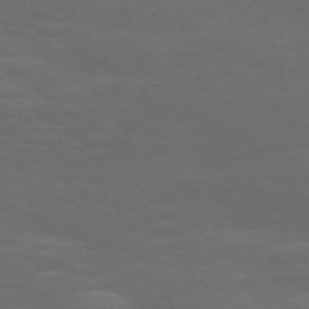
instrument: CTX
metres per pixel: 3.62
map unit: Nve
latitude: -59.1053
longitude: 55.9178
